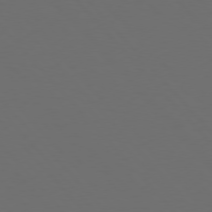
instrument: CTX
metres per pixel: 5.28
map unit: Hpe
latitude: 76.5168
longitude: -168.5924
